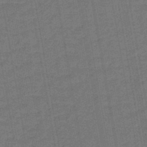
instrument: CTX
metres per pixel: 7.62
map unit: lHb
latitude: -43.2753
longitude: 63.0675
